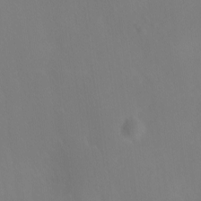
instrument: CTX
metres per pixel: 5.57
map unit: Ave
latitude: 1.0647
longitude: -113.5938
